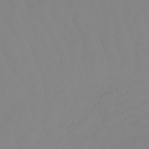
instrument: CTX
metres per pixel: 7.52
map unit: lHb
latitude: -49.4266
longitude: 81.6911
